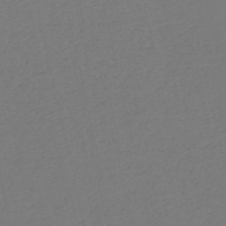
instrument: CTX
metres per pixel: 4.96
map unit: HNb
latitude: -54.3684
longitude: -38.9703
